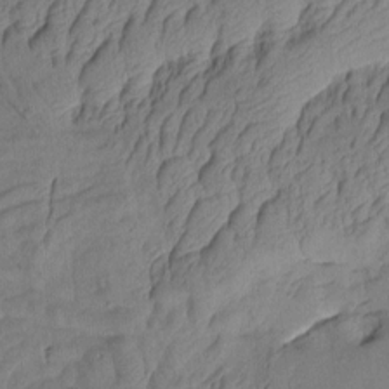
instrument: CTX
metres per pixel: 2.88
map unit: Aa
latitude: 7.8205
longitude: -128.5735
